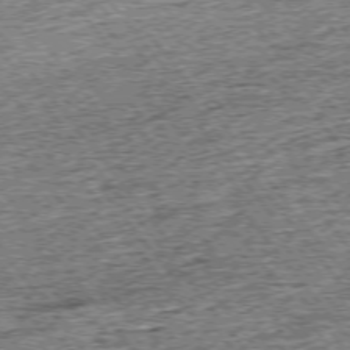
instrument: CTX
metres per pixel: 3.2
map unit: Ap
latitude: -75.2943
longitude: -91.9339
